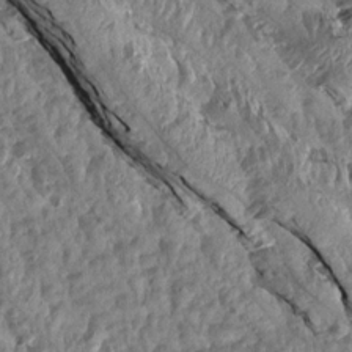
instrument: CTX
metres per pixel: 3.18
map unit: Aa
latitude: 15.4049
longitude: -145.0080
